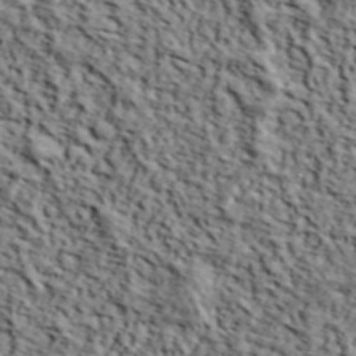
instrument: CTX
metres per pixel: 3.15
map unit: lHvf
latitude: 39.4048
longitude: -87.3481
